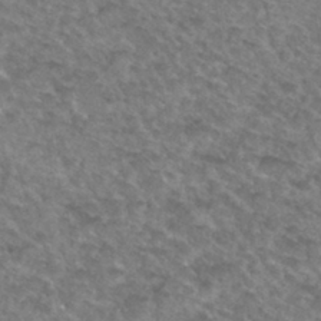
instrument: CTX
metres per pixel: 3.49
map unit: Hto
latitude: 32.9514
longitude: -49.2348
